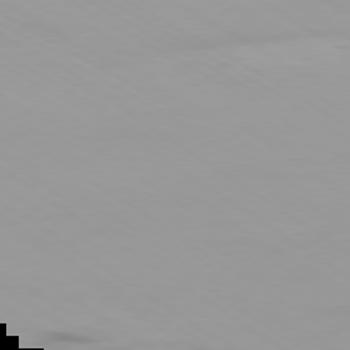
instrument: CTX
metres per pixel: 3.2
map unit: Ap
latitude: -79.9745
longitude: -103.6883
